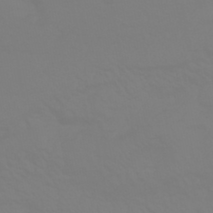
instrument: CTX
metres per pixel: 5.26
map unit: HNhu
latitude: -46.1039
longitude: 90.5196
